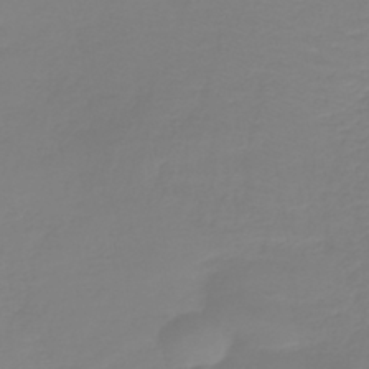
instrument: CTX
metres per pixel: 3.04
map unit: lHb
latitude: -41.7100
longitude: 60.5574
